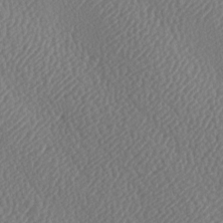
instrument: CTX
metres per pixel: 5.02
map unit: lAa
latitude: -9.0486
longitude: -128.3089
